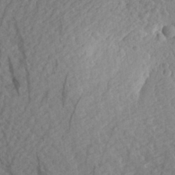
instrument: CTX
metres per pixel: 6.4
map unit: Aa
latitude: 26.6491
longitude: -144.9514
